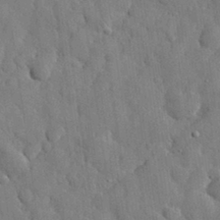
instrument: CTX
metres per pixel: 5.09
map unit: eHh
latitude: 30.5357
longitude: -72.9136
